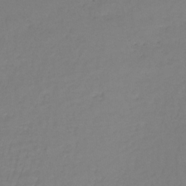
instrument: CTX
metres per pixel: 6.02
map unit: lHb
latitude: -35.0297
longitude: 64.2929
